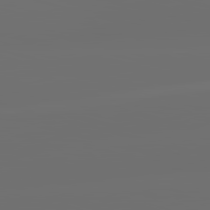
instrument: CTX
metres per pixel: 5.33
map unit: lApd
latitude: 83.6693
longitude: -131.5749
